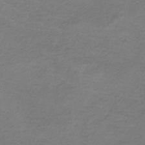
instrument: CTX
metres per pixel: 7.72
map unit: lHb
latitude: -36.0094
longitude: 71.5777
